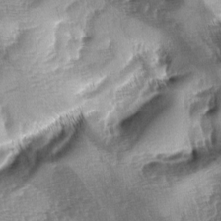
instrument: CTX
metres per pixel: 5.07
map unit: lAa
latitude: -4.7274
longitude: -127.6505
